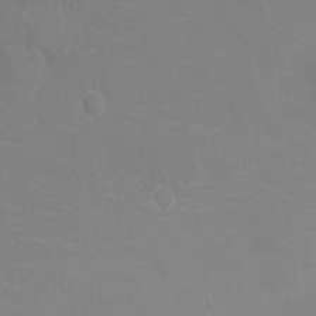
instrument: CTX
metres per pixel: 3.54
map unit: Ht
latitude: -11.7667
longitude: -24.1577
